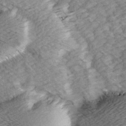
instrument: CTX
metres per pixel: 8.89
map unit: Ave
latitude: 14.8380
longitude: -104.1389
